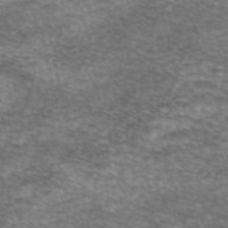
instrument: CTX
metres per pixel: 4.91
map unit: eAb
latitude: 45.3859
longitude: 103.2754
